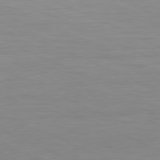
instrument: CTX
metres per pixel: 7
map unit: Ap
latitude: -81.5210
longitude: -76.3845
